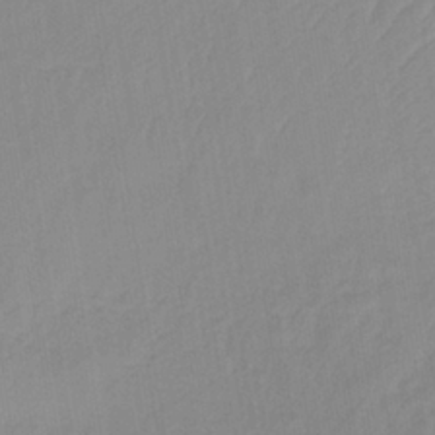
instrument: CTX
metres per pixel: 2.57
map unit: lHb
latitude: -35.9745
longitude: 72.9353
